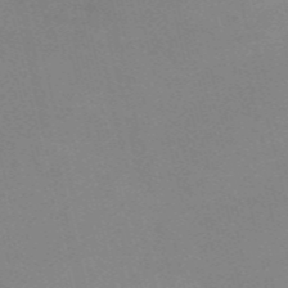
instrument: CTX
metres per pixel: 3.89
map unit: Nve
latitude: -57.7666
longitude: 62.8597
